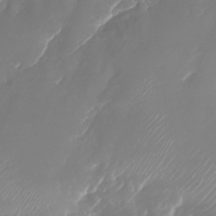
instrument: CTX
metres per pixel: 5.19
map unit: Nhu
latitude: -25.3510
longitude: -72.5735
